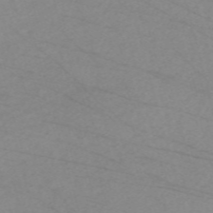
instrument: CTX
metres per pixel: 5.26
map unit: Nve
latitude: -58.9352
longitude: 61.4832
